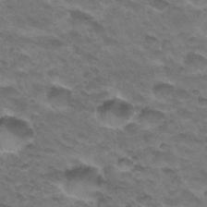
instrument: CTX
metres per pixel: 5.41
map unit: Hto
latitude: 32.6490
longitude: -47.3104
